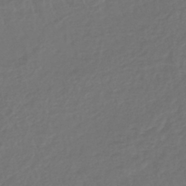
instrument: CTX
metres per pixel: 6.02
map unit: lHb
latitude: -43.3509
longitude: 65.1998
